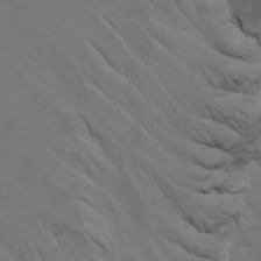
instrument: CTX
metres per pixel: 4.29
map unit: Htu
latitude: -3.7477
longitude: -73.2348
